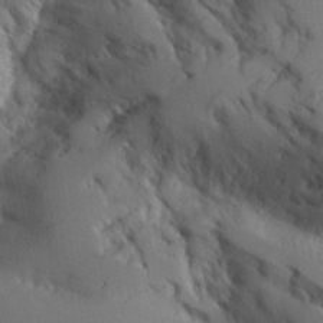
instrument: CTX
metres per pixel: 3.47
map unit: Aa
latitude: 25.2159
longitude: -128.1956
